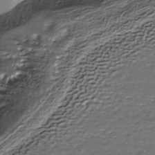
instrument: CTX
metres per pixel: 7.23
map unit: Nhe
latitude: -38.9920
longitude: -117.1403
